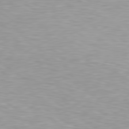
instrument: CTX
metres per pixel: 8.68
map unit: lApd
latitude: 79.6505
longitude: -129.6127
